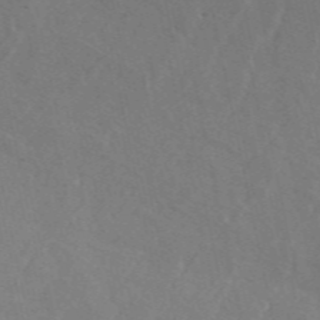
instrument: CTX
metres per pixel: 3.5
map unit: ANa
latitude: 49.6505
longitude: -73.3860
